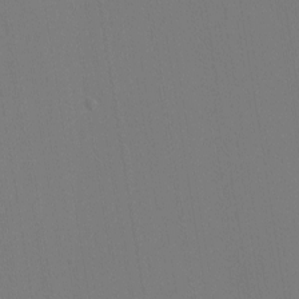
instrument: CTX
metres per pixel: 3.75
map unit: lHvf
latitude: -9.7855
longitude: -99.8583
